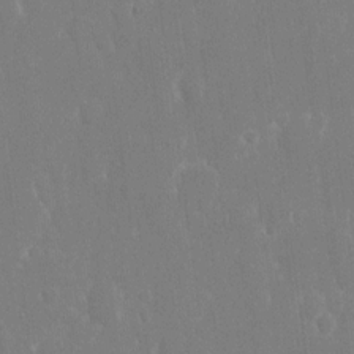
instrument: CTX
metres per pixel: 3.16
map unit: eHh
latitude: 14.3657
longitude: -72.3279
